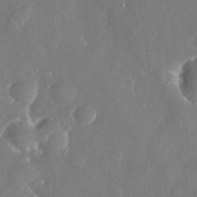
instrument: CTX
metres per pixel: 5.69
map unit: eHh
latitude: 31.7261
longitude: -59.6316
